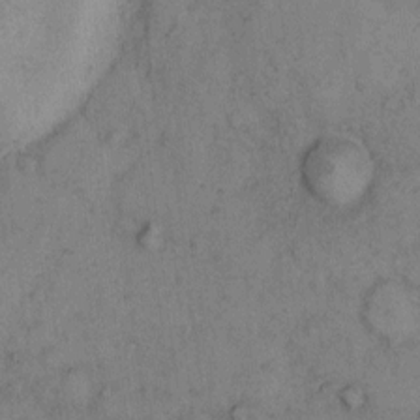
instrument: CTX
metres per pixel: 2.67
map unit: Hto
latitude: 8.5735
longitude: -59.0081
